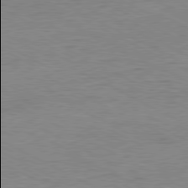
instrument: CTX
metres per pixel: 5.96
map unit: Ap
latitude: -80.8597
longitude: -85.9906
